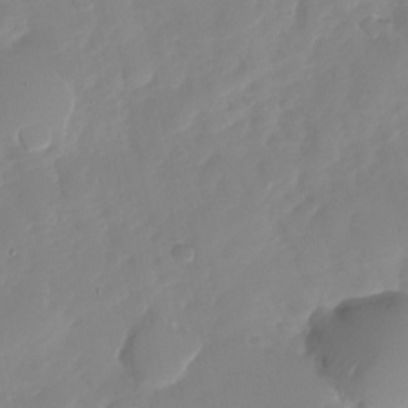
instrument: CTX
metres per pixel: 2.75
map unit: Nhu
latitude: -27.2564
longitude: -61.4804
